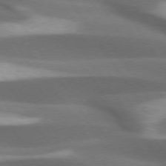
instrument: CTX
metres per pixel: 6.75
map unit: lApd
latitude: 73.6883
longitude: -52.5168
